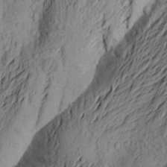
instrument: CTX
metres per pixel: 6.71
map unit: Aa
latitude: 23.4237
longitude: -149.3482
